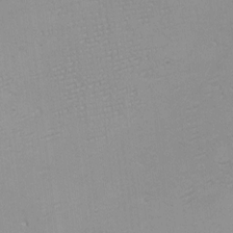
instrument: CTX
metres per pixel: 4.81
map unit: Nhu
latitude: -6.8030
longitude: -80.2145
